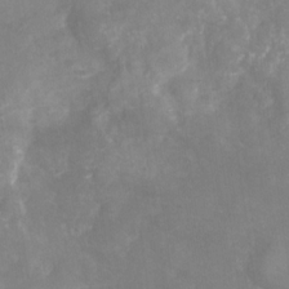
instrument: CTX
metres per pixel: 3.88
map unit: Nhu
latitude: -29.6533
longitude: -64.1200
